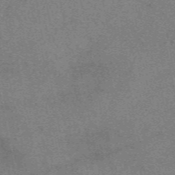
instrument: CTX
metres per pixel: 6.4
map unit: eAb
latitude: 48.8002
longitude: 109.5399
